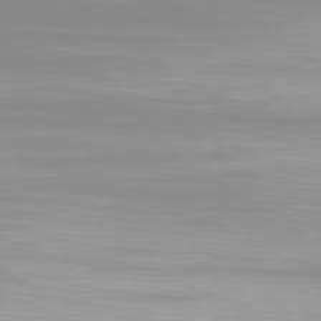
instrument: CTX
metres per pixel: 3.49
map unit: Ap
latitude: -79.1053
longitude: -96.2711
